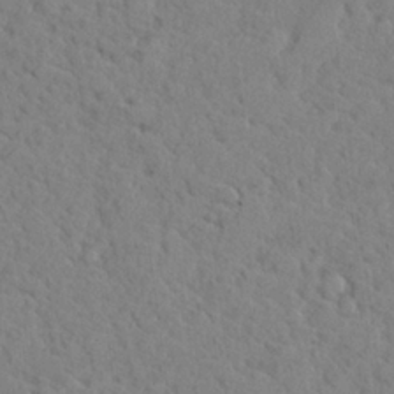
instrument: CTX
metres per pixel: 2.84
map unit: lHvf
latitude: 24.8946
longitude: 143.2564
